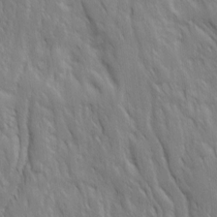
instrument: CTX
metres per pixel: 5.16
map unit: Ave
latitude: 15.4049
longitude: -133.2159
